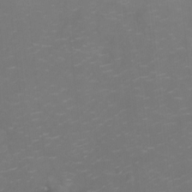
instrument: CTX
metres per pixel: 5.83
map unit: Ht
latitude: -3.0297
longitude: -20.5735
